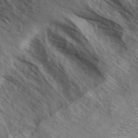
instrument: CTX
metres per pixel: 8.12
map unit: ANa
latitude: 41.1403
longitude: 17.7856
